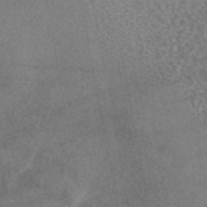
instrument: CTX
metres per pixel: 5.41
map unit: eAb
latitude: 44.9325
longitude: 108.2173
